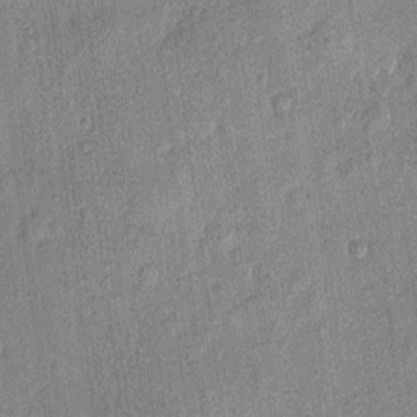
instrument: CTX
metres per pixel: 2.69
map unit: eHh
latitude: 4.3656
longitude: -74.4601
